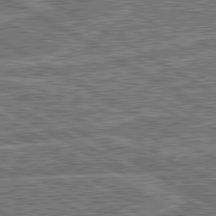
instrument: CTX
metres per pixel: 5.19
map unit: lApd
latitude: 80.8380
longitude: 119.9745
